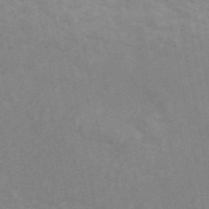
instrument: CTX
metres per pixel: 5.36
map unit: ANa
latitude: 46.2145
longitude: 26.0472
